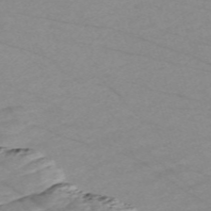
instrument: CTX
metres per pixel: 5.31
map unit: Nve
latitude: -59.1809
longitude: 61.2943
